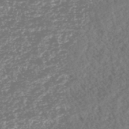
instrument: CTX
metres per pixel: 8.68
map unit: HNhu
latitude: -46.7841
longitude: 29.2754
